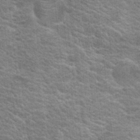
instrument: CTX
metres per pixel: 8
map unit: Hto
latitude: 19.1592
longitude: -37.6694
